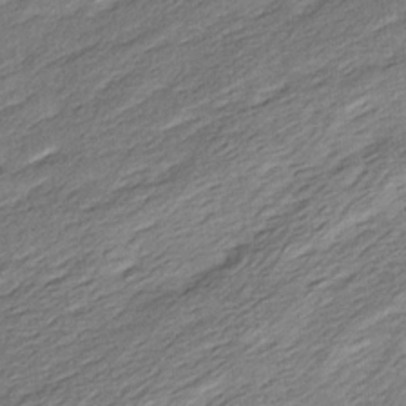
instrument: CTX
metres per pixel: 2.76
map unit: Ave
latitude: 16.2900
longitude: -137.0648
